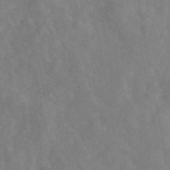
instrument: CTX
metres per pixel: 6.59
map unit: eAb
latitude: 48.2900
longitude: 119.1242
